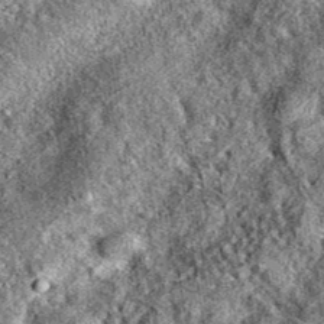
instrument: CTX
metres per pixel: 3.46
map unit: eAb
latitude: 37.5371
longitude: 105.5399
